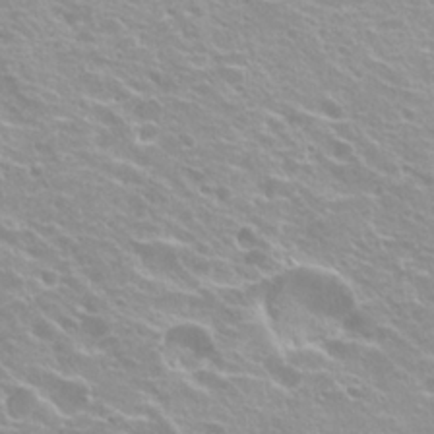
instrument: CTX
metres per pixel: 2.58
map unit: Hto
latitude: 20.1389
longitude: -33.6505
